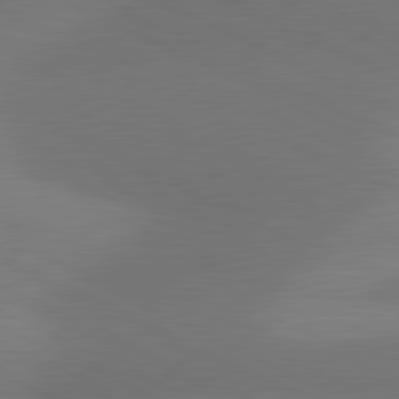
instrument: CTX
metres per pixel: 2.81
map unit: lApd
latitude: 81.0269
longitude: 126.2928
